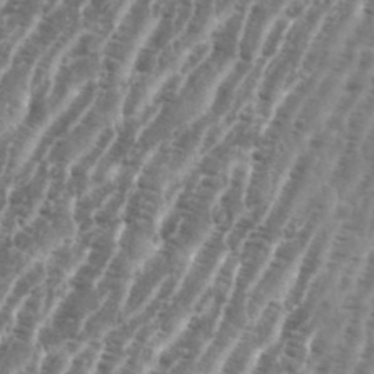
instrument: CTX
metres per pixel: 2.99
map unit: eHh
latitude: 36.4412
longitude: -136.5924
